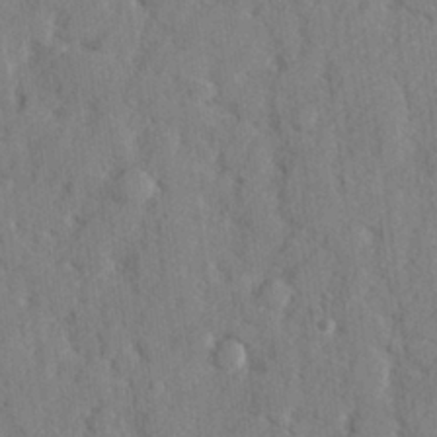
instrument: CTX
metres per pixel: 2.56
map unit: lHvf
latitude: 24.9324
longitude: 142.8408
